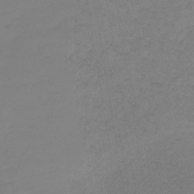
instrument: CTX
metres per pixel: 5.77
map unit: lHb
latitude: -41.9367
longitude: 63.9745
